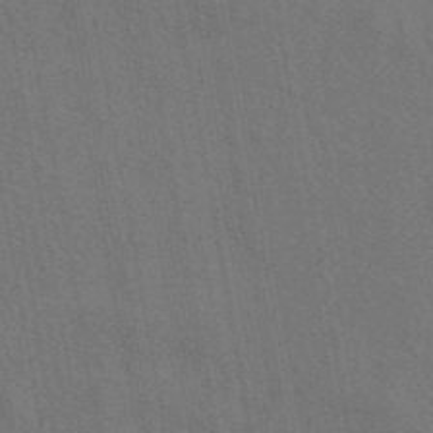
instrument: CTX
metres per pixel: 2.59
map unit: ANa
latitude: 43.7261
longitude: 27.2942
